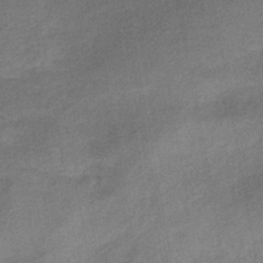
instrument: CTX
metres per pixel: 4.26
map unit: eHb
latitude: -41.9556
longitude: 84.2361
